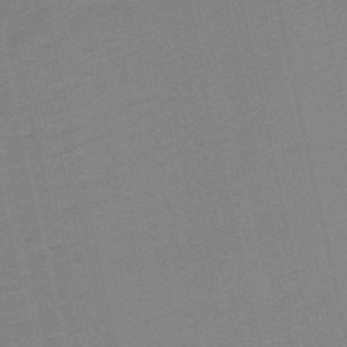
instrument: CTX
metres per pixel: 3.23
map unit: eHb
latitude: -49.9367
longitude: 73.5021
